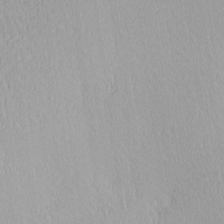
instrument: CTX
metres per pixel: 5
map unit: Hve
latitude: 12.1200
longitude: -90.5735
